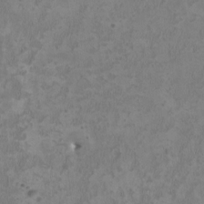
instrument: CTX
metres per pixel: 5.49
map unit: HNhu
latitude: 2.8002
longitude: -3.5560
